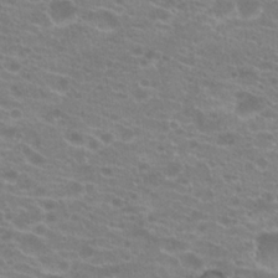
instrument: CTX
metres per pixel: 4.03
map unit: Hto
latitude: 21.4049
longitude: -40.4412
